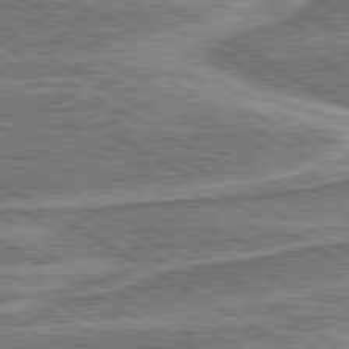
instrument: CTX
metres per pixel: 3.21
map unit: lApd
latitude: 80.4790
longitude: 172.1795
